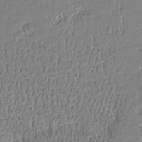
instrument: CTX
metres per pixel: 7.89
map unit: Htu
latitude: -5.1053
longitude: 176.3684
